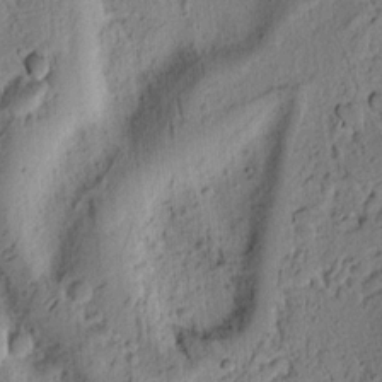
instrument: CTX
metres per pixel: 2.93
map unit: Ht
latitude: 8.6680
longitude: -75.6316
